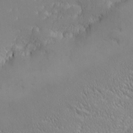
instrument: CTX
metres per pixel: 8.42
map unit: eHh
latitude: -2.5006
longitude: -80.8758
